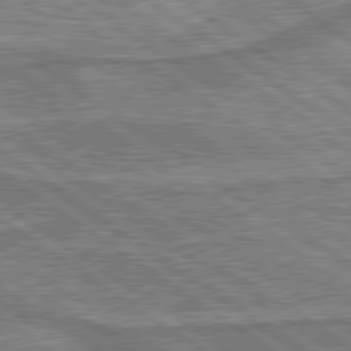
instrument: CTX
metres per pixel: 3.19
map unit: lApd
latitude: 79.7072
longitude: 175.5966
